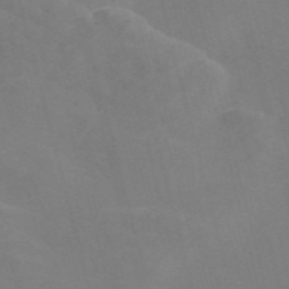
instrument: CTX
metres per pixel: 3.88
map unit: Nve
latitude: -58.0472
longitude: 57.0486
